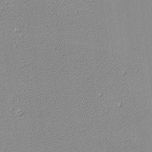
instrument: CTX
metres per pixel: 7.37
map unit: lHvf
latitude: -12.3117
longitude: -103.5182
